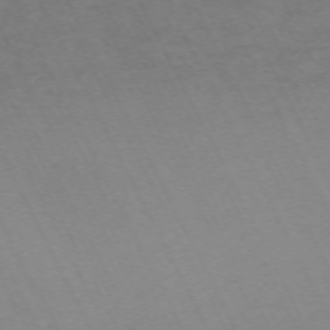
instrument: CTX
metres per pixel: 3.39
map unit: Hpe
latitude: -70.8597
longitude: 15.4455
